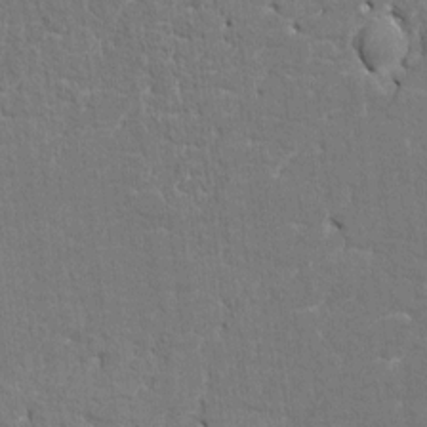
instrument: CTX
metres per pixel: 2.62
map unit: HNhu
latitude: 7.2159
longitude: -4.7435
